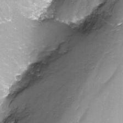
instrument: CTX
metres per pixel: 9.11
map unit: Nhu
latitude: -10.1039
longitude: -75.9150
